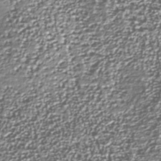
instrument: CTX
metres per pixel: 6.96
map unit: Nhu
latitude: -38.0850
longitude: -82.3278
